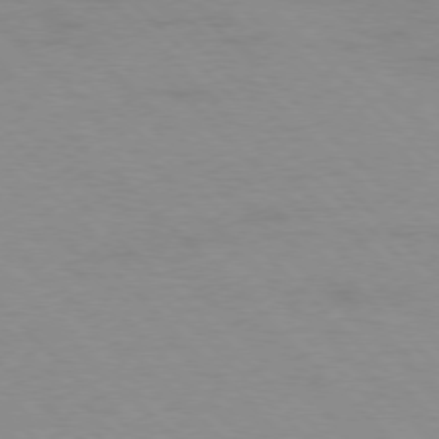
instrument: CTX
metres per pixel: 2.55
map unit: Ap
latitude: -77.6911
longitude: -87.6127
